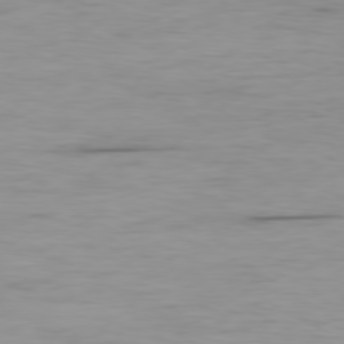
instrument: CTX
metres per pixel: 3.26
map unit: Ap
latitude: -79.8800
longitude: -76.5545
